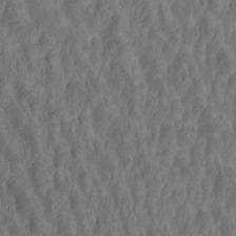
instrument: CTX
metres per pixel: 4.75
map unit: Htu
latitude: -5.0297
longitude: 179.8800
